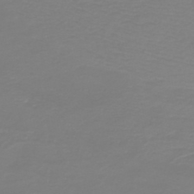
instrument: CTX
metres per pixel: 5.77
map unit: HNb
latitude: -45.9367
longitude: 54.1606
